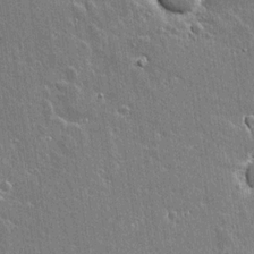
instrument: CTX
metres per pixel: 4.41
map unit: lAvf
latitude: 15.1970
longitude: -128.1767
